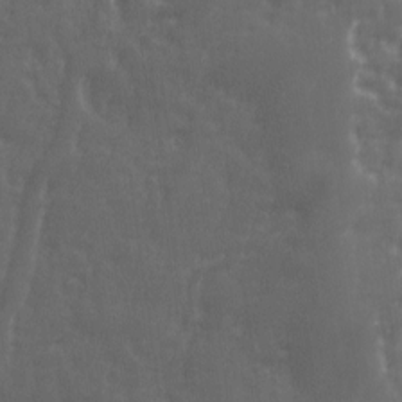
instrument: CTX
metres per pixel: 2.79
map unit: Ave
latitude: 12.0444
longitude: -104.1389
